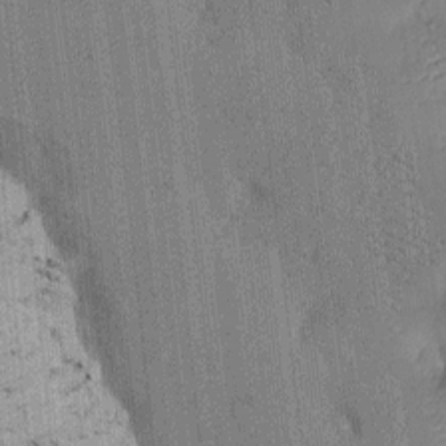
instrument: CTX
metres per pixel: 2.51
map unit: Htu
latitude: -6.2739
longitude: 176.4440
